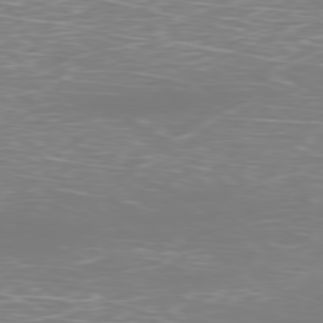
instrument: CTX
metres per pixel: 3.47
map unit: Ap
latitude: -79.6910
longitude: -61.1214
